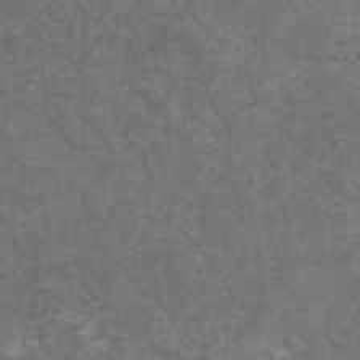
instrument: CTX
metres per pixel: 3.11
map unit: HNhu
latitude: 0.0822
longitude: 3.0297
